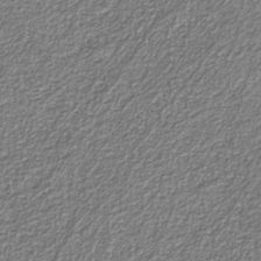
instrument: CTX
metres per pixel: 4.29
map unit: eAb
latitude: -39.7667
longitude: 51.6533
